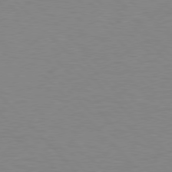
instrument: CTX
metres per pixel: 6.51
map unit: lApd
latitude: 77.3481
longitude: -59.2159
